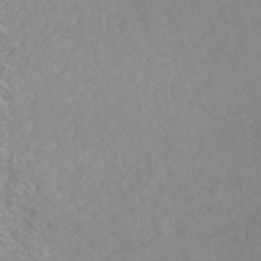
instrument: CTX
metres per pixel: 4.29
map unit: HNhu
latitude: -46.3117
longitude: 97.6722
